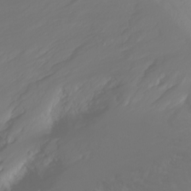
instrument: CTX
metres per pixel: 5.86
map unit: Htu
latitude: -4.2928
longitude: -88.7625
